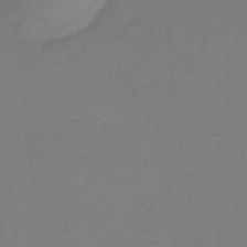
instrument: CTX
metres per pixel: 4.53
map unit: eHb
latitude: -31.6533
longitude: 71.8422
